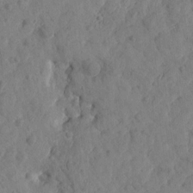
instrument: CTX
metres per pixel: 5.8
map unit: Htu
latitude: 1.9717
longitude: 179.4454
